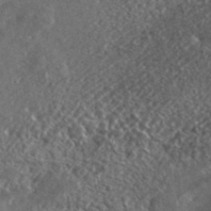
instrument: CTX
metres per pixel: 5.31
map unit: lHvf
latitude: 41.6693
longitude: -88.4601
